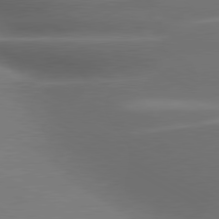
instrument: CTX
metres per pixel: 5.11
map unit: lApd
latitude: 80.1200
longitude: -145.3859
